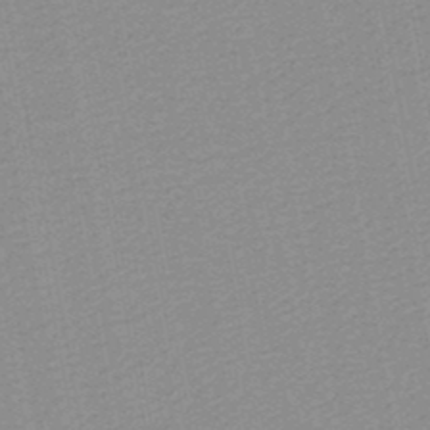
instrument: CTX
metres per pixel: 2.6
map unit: HNb
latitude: -48.3118
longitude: 59.2375
